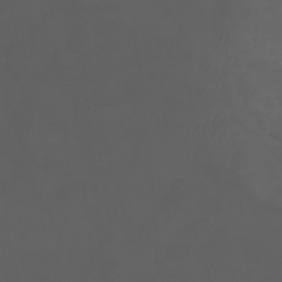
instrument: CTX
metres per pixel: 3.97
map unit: Htu
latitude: -11.5777
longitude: -74.3278
